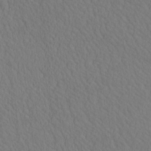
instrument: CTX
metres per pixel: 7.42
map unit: eHh
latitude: -3.2186
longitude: 15.6911
